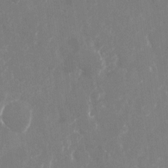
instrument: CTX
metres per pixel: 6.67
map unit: Nhu
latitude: -22.9353
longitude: -72.4034
